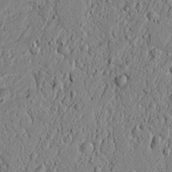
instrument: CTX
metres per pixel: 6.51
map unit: lAvf
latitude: 6.0822
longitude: 165.7856
